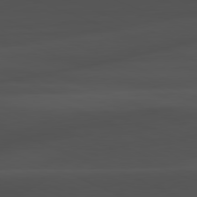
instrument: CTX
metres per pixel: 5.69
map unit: lApd
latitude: 81.1214
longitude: -84.1011
